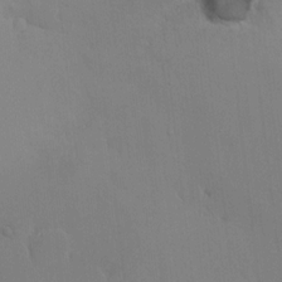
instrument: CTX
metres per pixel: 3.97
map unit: HNhu
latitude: 7.1592
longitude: 3.9745
